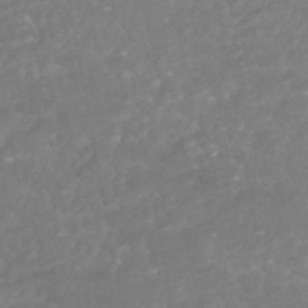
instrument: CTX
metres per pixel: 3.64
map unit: HNhu
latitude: -46.7463
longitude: 96.9164
